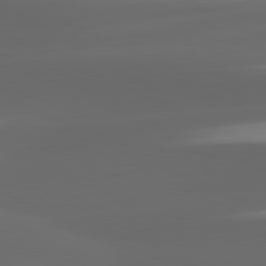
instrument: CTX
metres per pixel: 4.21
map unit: lApd
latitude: 81.2348
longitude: -146.6869
